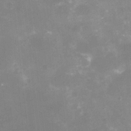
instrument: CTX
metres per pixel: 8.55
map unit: Nhu
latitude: -16.3118
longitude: -56.6868
